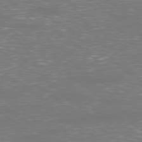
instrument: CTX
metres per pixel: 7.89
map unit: Ap
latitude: -79.0864
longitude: -62.0255
